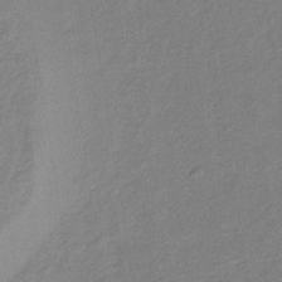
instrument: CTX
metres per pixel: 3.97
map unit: lHb
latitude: -36.2361
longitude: 71.2943
